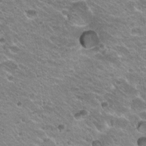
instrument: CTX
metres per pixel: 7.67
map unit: Hto
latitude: 20.8758
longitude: -32.9892
